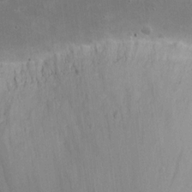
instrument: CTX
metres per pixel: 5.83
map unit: eHh
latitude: 16.2523
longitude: -72.0633
